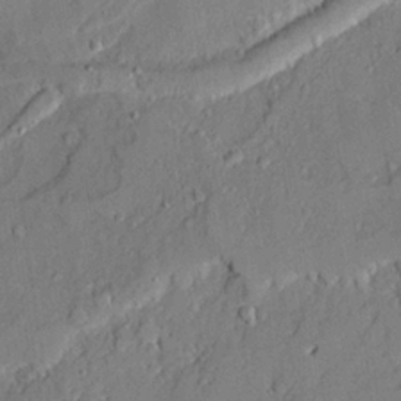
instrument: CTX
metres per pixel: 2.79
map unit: Ave
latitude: 21.9339
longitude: -129.9150
